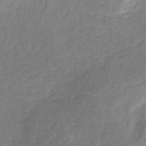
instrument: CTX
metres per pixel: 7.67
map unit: HNhu
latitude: -29.6344
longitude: 66.5952
